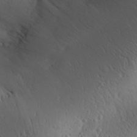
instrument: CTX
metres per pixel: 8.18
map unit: Aa
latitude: 30.9514
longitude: -143.9339
